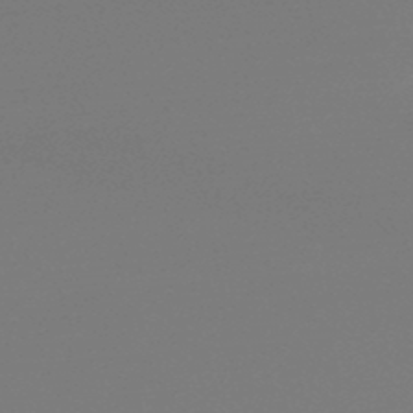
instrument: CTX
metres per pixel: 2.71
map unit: lHb
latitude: -46.8786
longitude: 69.2564
